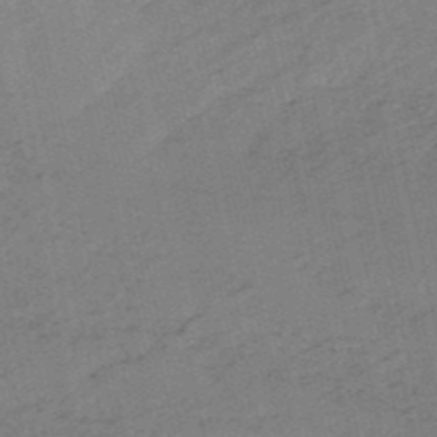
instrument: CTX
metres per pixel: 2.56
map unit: HNb
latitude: -51.5966
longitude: -50.8947
